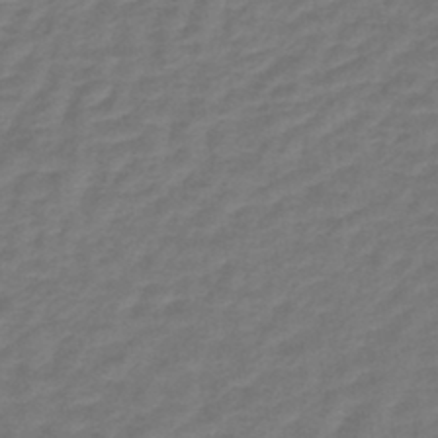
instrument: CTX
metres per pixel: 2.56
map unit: lHb
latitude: -42.6707
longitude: 64.2362
